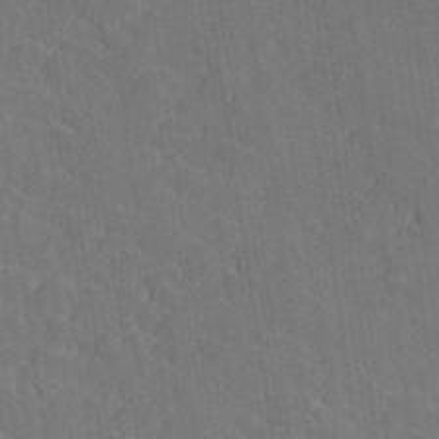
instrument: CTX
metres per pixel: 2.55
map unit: lHvf
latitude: 27.2726
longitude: 143.6155
